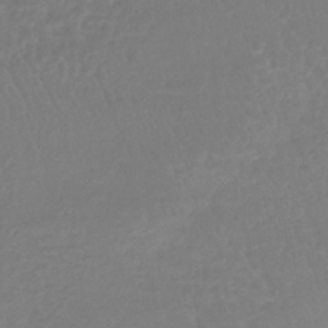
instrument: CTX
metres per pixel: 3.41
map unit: lHb
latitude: -41.5966
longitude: 68.4440
